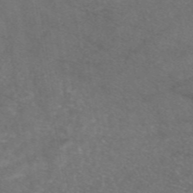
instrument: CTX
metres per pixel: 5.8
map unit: eAb
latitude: 47.3860
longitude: 110.9541
